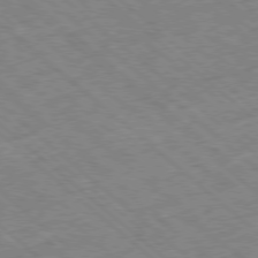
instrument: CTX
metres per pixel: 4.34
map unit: Ap
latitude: -78.6140
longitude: -49.4993
